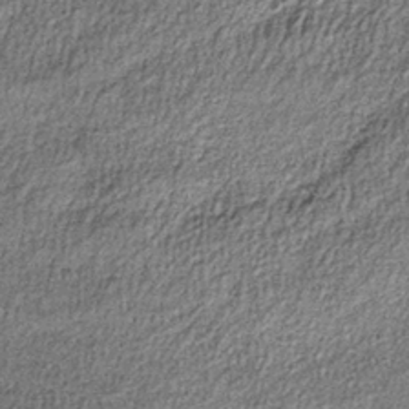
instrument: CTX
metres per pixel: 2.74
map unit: lHb
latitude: -38.6140
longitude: 65.5399
